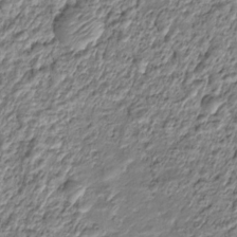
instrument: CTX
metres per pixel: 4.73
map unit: HNhu
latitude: -21.7099
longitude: 84.6896
